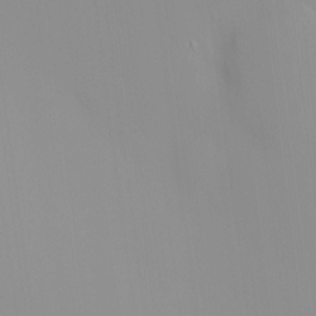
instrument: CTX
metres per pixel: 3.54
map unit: HNhu
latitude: 2.1389
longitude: 8.0283
